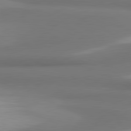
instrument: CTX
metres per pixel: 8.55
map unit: lApd
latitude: 81.4237
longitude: 171.4455
